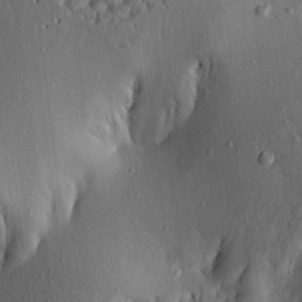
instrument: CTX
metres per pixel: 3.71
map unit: Aa
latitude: 21.4616
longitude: -142.8758
